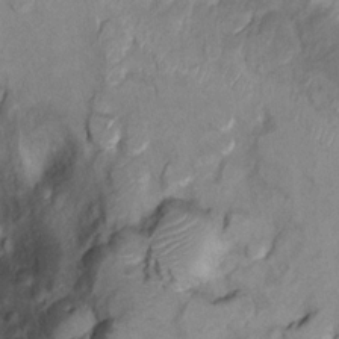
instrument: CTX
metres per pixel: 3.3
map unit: Nhu
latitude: 13.4049
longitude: -28.8758
